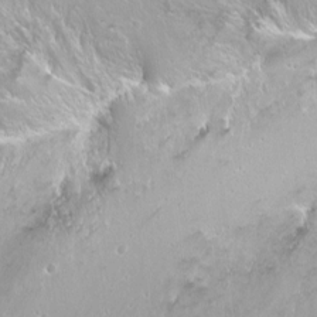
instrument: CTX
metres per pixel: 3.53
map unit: Nhu
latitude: -6.1983
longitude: -47.6316
